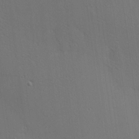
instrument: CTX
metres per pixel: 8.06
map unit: Nhu
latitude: 0.1011
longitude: -78.2523
